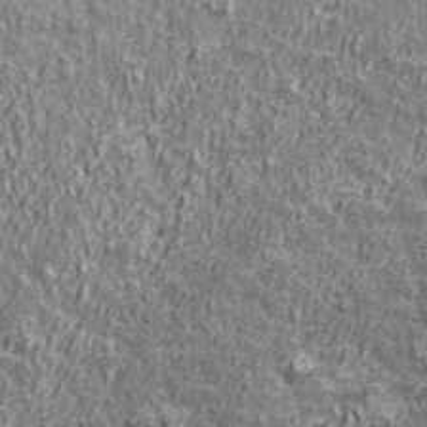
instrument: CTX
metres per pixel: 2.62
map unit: ANa
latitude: 42.6491
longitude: -86.8947
